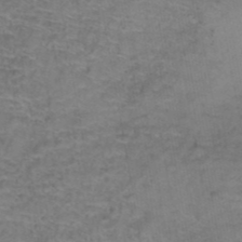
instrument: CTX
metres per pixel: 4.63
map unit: Hto
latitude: 39.4426
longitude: -42.6868
